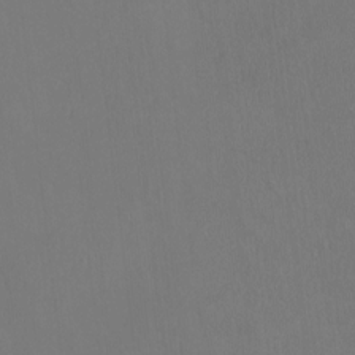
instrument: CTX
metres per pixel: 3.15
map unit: Hto
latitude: -13.3321
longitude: -41.7638
